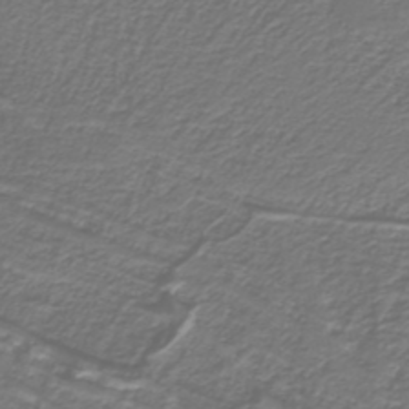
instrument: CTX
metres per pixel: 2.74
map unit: lHb
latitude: -39.3699
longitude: 53.6532
